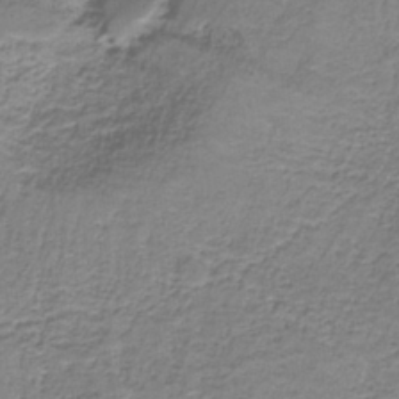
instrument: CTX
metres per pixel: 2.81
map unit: eAb
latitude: -37.4454
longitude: 52.8408
